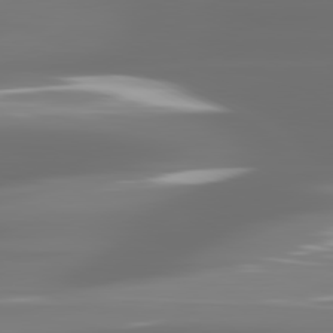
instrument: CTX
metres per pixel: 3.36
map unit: lApd
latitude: 81.2915
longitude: -136.7247
